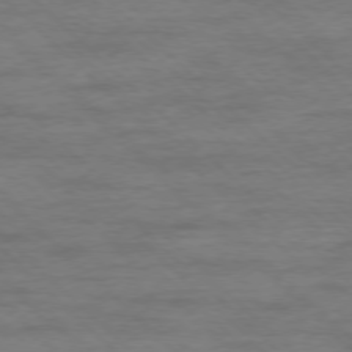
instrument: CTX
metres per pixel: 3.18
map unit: Ap
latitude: -77.5588
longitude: -94.3279
